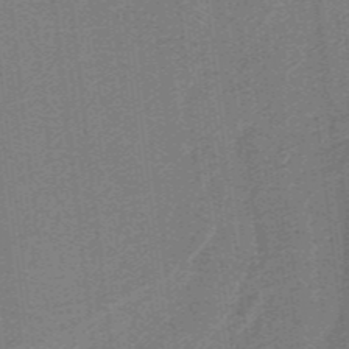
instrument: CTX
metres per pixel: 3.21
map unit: lHb
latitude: -39.6911
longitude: 54.3306
